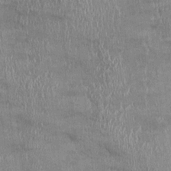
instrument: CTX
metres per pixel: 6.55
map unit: Ht
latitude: -1.2376
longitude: -13.8961
